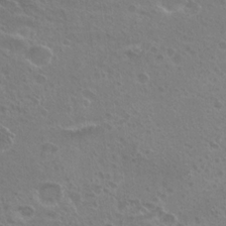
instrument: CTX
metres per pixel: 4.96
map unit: Hto
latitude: 20.5357
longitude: -40.4789
